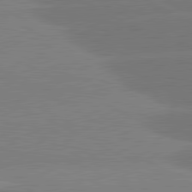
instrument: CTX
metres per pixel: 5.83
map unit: lApd
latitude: 81.3293
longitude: -153.3104
